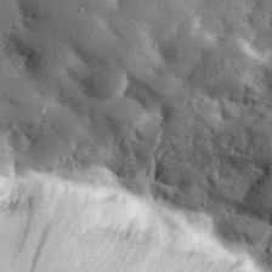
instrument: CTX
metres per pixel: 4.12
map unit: lHvf
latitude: 31.5371
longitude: -92.1577
